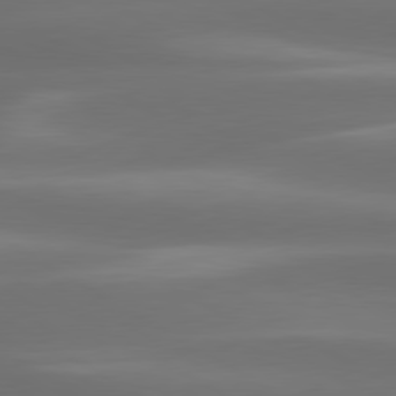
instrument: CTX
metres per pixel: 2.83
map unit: lApd
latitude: 80.4034
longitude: -138.7624
